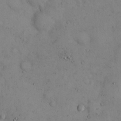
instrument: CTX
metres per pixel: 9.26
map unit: Hto
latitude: 13.3860
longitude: -59.2726
